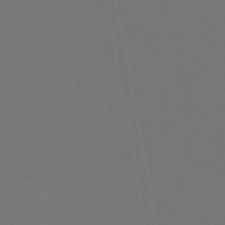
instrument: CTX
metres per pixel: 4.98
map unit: lHb
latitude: -47.7477
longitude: 69.3320
